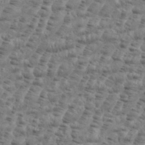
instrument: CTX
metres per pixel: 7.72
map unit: eHh
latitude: 35.9150
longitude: -136.3468
